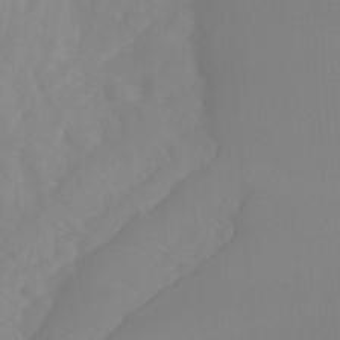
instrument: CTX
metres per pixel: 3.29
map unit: Ht
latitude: -14.8219
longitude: -55.7449
